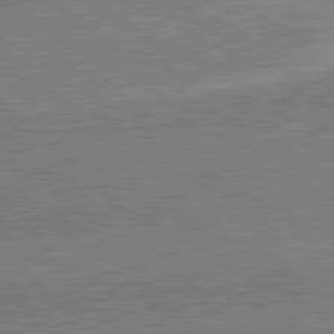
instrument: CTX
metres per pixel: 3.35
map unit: lApd
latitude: 81.0836
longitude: 142.7463
